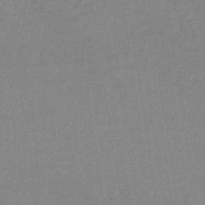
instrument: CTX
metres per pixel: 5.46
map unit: eHb
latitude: -36.1039
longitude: 73.5210
